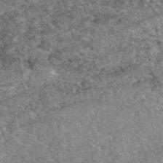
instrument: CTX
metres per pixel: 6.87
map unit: eAb
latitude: 49.0836
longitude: 107.8801
